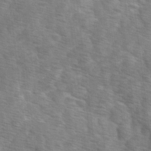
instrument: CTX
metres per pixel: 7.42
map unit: Ave
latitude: 0.7057
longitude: -111.8584
